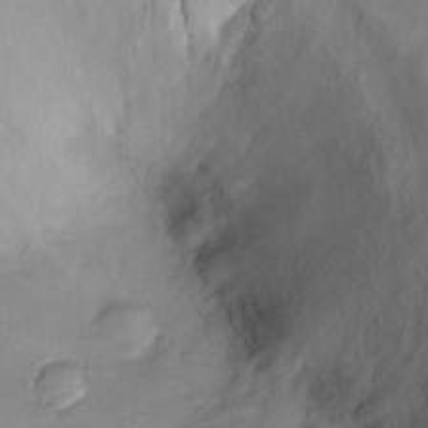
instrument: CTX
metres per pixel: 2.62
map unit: Ht
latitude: -2.1416
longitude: -15.0270
